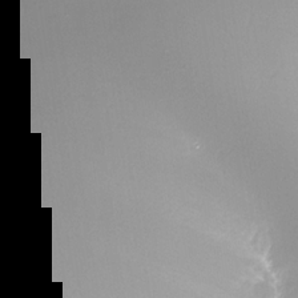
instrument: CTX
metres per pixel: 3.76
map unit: Nhe
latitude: -33.6344
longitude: -88.0444
